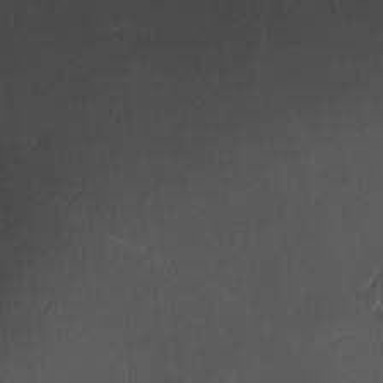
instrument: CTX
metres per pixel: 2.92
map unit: Ave
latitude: -10.7463
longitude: -122.1767
